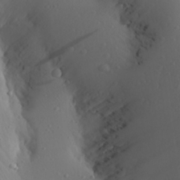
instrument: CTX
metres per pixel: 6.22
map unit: Aa
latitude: 24.5734
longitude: -145.2159
